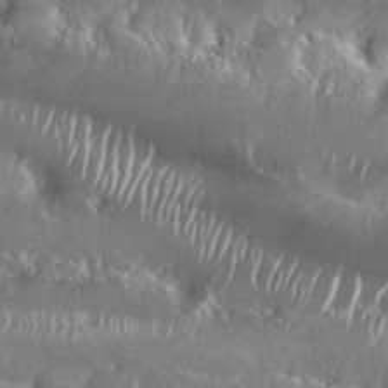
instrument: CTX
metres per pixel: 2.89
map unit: Nhu
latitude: 25.5182
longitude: -60.3089
